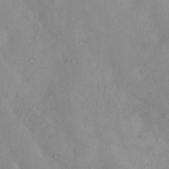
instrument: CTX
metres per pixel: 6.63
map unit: Nhu
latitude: 11.4427
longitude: -26.7246
